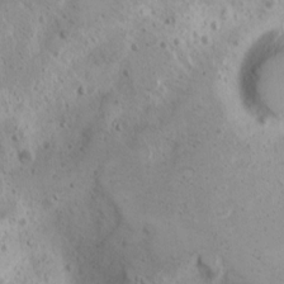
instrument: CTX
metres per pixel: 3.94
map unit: Nhu
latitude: -1.5211
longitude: -73.5938
